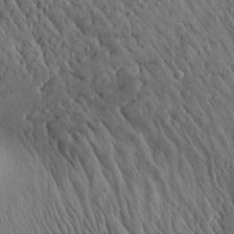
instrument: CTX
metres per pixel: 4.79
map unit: Aa
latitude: 26.5735
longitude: -142.2901
